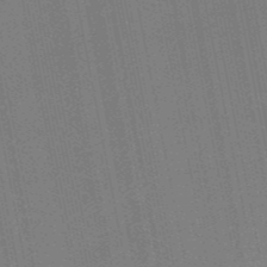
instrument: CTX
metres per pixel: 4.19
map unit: HNb
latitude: -52.3495
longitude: -45.3859
